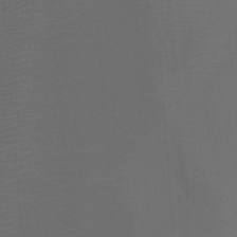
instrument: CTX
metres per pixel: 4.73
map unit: Htu
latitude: -5.8800
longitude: -73.0081
